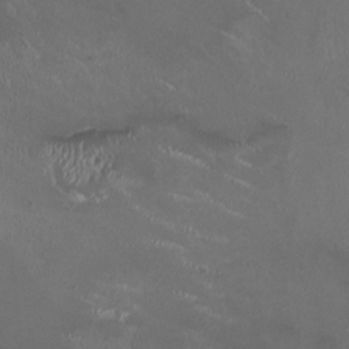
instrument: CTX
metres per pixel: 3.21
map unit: HNhu
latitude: 0.6112
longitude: -2.9891
